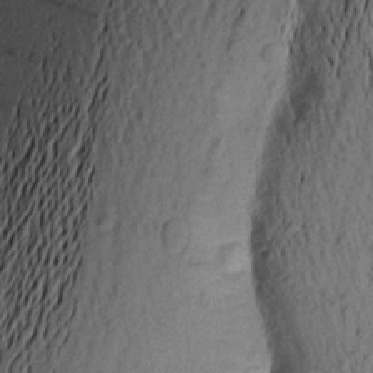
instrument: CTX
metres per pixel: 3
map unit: Aa
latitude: 16.2712
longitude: -146.8002
